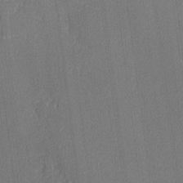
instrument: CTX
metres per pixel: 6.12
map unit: lAvf
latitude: -8.3873
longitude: -113.3293
